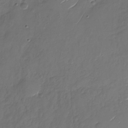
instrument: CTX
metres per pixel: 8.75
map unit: Nhu
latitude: -28.1039
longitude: -67.4048
